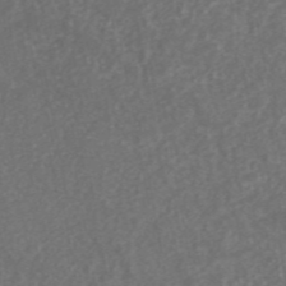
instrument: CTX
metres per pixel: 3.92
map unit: ANa
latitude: 45.8394
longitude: 27.2187
